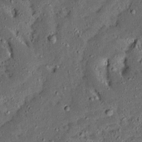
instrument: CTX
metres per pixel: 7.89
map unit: Ave
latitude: 14.4034
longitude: -138.5735
